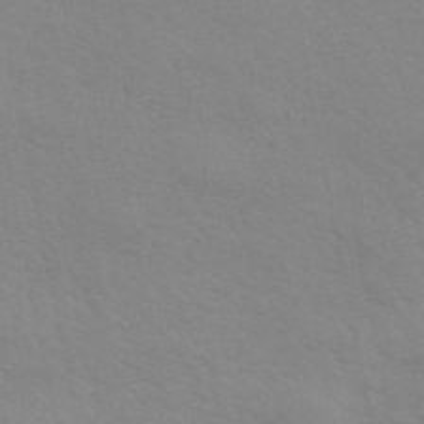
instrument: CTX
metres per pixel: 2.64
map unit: ANa
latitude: 49.1403
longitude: -73.7639
